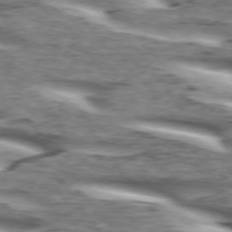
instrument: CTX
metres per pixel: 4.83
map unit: lApd
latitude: 74.3467
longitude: -59.3482
